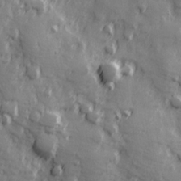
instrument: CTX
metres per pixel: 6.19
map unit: Hve
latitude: 25.5749
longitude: 146.9164
